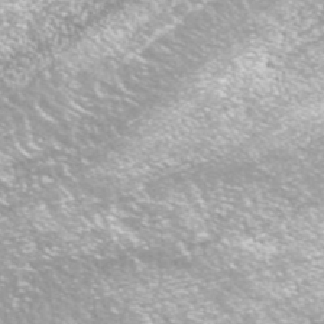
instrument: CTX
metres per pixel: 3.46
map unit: ANa
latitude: 42.6113
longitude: 25.0297
